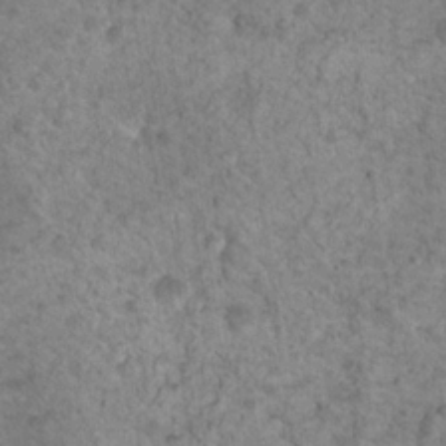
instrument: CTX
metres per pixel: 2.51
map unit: Nhu
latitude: 17.7261
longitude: -31.4805
